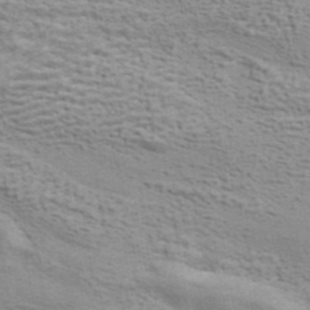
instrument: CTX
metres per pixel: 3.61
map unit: ANa
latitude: 42.5357
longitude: 17.3510
